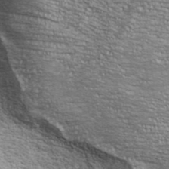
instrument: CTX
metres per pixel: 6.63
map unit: ANa
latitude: 40.3845
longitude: 20.2550
